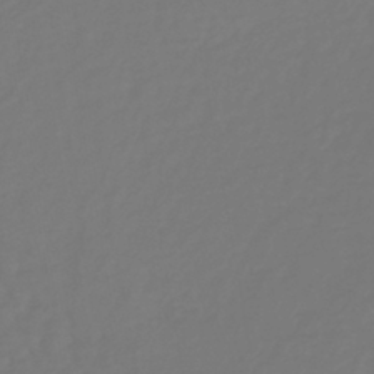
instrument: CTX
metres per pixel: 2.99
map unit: lHb
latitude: -38.7463
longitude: 63.0675
